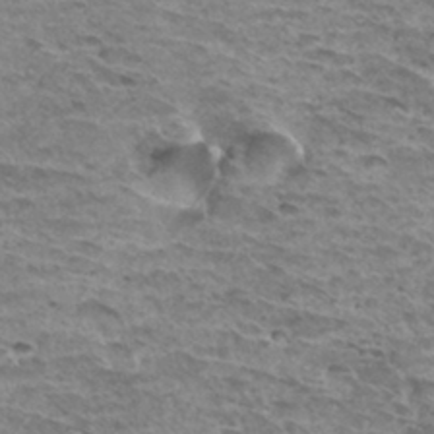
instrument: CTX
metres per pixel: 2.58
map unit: Hto
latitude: 32.6490
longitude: -40.1199
